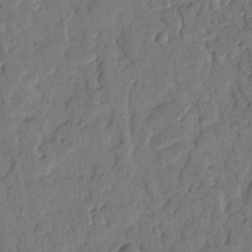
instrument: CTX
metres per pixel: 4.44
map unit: Ht
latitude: 10.1011
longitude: -78.1578
